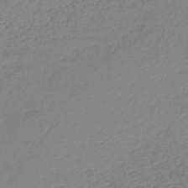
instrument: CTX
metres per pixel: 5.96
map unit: lHb
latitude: -43.3320
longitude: 72.0661
